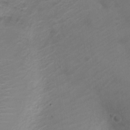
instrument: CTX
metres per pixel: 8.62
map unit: Nve
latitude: -20.5195
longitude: 106.5196
